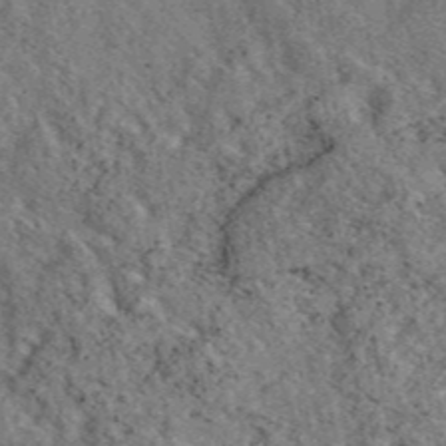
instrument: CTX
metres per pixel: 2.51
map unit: eAb
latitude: 46.0255
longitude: 113.5399
